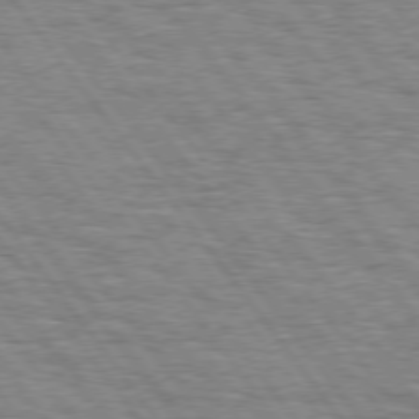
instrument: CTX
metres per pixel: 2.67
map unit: Hpe
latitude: 74.6679
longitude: -138.5735
